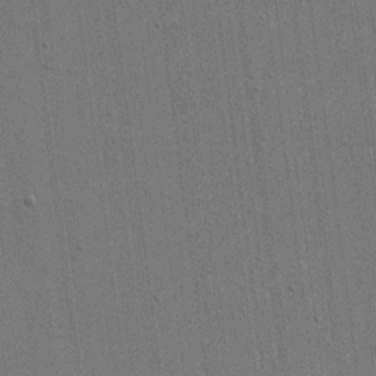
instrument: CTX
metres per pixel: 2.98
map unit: eHh
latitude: 15.4616
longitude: -68.8569
